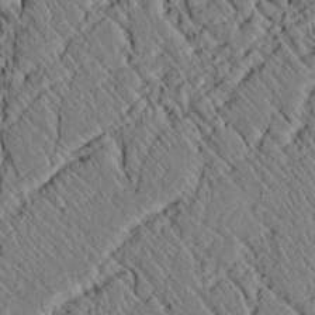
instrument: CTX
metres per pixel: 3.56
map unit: lAvf
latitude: 7.1781
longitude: 159.1998
